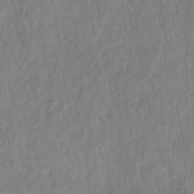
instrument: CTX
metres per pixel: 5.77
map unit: HNhu
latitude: -28.5763
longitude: 73.6911
